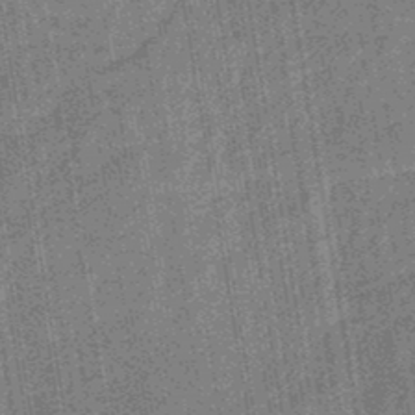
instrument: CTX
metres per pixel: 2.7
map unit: eHb
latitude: -46.1417
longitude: 87.0487
